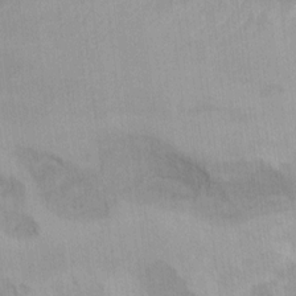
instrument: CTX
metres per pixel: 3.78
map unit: Ht
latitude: 5.8205
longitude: -36.7813
